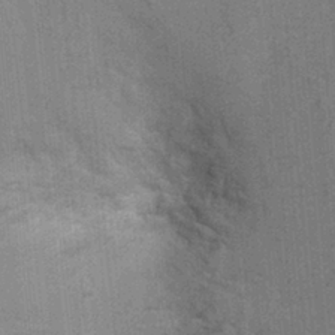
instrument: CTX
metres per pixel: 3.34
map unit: Ht
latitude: -1.7856
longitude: -15.5749
